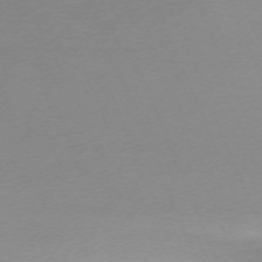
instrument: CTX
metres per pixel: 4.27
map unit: Nhu
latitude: -67.7666
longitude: 39.9745
